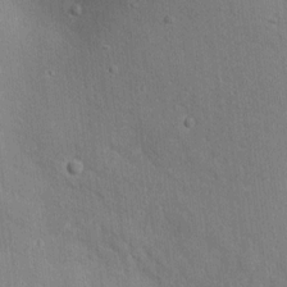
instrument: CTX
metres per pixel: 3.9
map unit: lAvf
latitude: 7.7450
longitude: 169.0108
